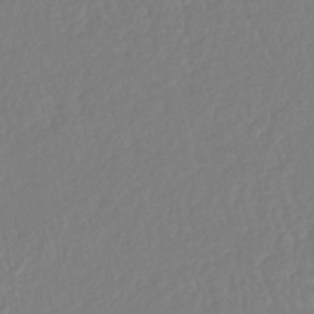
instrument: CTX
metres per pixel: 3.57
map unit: lHb
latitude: -38.0850
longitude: 62.7652
